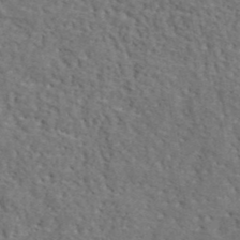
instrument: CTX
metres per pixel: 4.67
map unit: ANa
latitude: 41.2914
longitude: -87.3670
